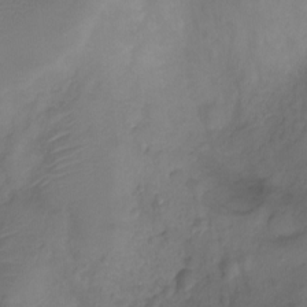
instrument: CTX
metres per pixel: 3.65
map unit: Ht
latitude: -6.9352
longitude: -27.4427
